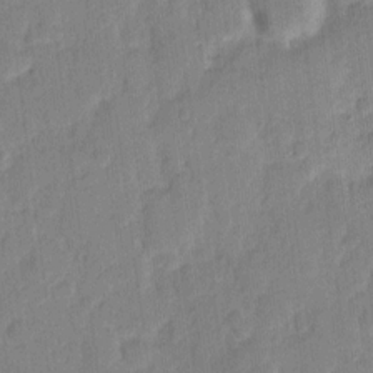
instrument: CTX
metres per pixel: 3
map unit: eHh
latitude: 10.3278
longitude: -65.7450
